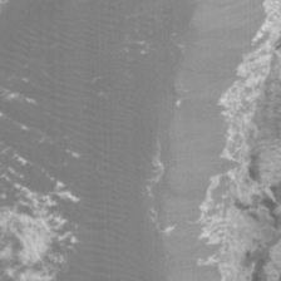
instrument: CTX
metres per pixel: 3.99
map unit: Htu
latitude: -1.4077
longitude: -76.5168
